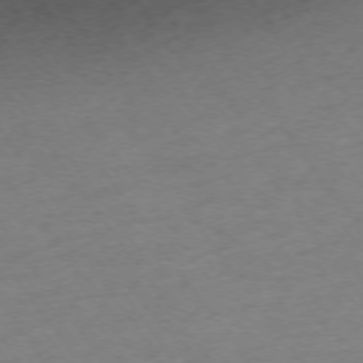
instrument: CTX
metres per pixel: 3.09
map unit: Ap
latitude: -74.7652
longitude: -67.8016
